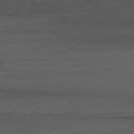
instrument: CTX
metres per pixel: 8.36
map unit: Ap
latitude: -79.5588
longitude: -58.6302
